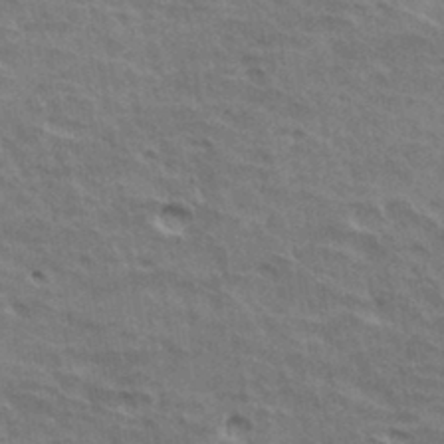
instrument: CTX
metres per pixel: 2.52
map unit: Hto
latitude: 35.6694
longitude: -44.1955
